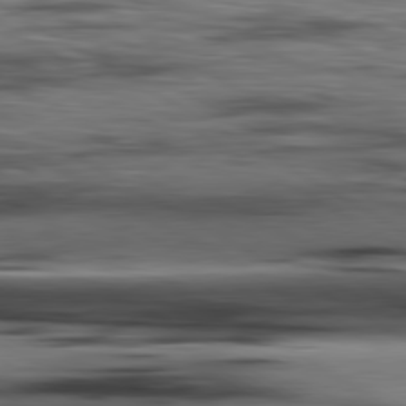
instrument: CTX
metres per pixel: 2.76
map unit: lApd
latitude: 80.4979
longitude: 160.5007
